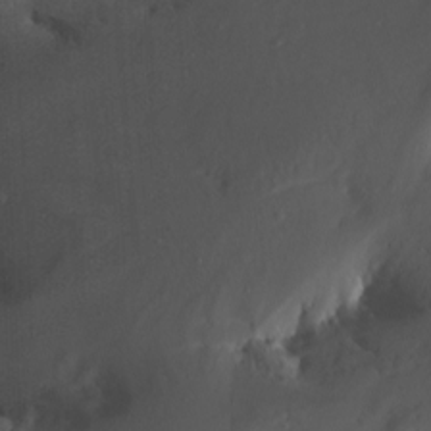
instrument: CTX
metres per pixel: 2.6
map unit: Nhu
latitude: -13.0109
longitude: -65.1026
